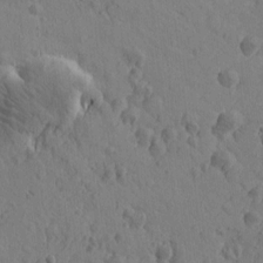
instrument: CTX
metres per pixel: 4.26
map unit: Htu
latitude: -0.4251
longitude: -175.6883
